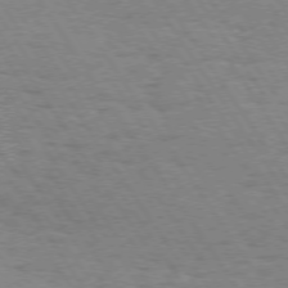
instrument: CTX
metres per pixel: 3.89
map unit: Hpe
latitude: 73.4238
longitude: -140.7435
